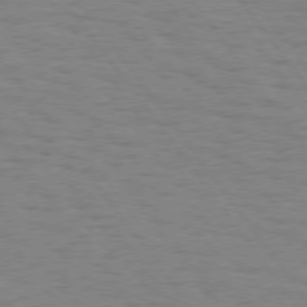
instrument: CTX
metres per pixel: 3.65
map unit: Hpe
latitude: 74.7813
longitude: -136.3468
